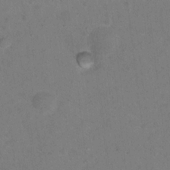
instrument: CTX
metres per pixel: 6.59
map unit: Nhu
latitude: 14.0255
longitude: -36.6869
